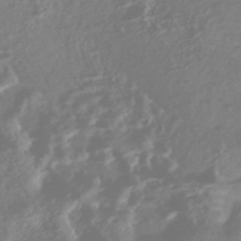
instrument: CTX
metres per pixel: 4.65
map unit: Nhe
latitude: -46.5762
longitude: 152.1794
